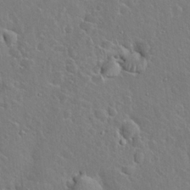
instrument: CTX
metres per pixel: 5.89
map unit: Hto
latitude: 19.4237
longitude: -49.4615
